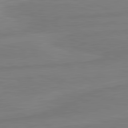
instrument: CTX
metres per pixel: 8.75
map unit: lApd
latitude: 81.8583
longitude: -175.4993
